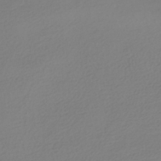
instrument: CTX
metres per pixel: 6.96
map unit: HNhu
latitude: -41.4076
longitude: 96.7841
